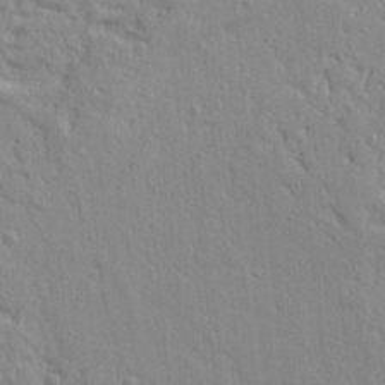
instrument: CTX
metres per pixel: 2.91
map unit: Ht
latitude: 9.6883
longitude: -77.0836
